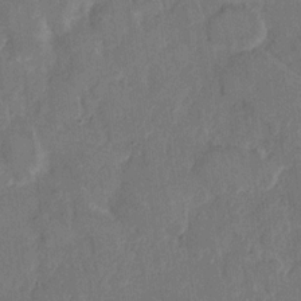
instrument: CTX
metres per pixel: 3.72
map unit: eHh
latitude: 10.0255
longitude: -64.6868
